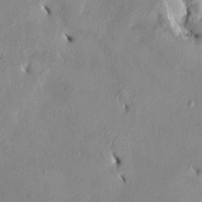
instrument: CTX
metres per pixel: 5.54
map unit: HNhu
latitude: 6.9514
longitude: -2.6679
